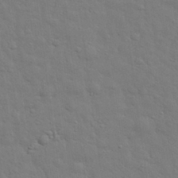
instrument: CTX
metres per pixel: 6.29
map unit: eHh
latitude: 29.0458
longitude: -75.2537
